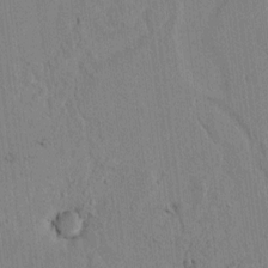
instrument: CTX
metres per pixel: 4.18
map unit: lAvf
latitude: 6.6301
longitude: 167.8989
